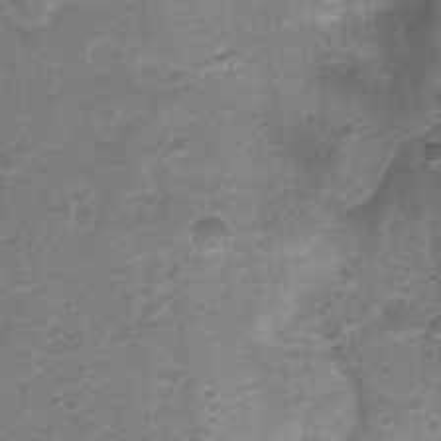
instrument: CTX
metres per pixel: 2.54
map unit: Nhu
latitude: 3.7260
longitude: -17.7071
